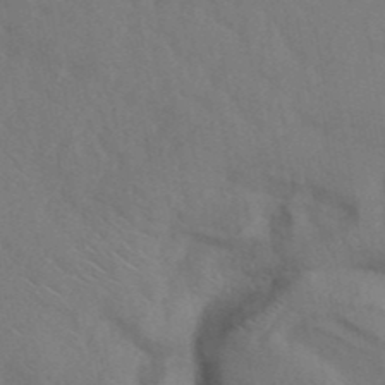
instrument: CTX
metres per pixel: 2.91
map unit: ANa
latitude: 42.4223
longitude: 54.1228
